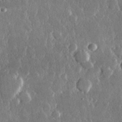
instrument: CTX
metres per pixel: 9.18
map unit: lHvf
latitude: 30.7625
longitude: -91.7828
